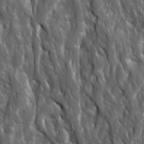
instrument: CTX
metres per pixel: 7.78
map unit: Ave
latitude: 15.8584
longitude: -132.8947
